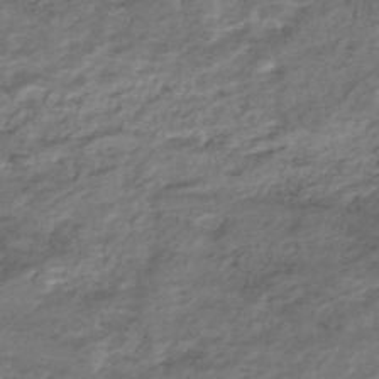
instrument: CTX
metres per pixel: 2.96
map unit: HNhu
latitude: -44.0472
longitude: 102.1795
